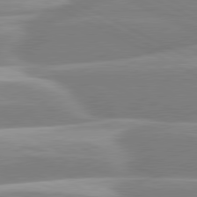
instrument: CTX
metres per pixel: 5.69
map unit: lApd
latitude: 80.5924
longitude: -130.3657
